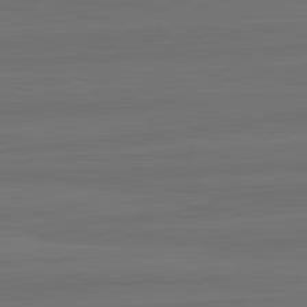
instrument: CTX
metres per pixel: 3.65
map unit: lApd
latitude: 82.5923
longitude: -179.9150
